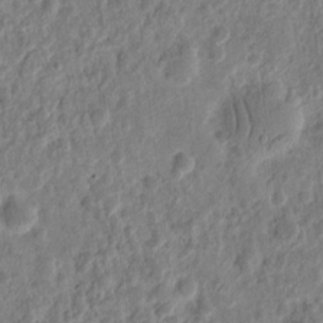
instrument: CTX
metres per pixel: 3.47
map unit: eHh
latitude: 10.3278
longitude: -73.9151
